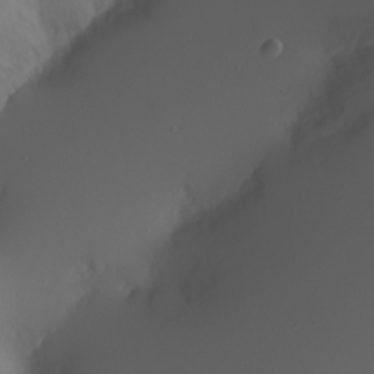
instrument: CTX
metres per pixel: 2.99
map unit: Nhu
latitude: -7.2565
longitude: -74.6491
